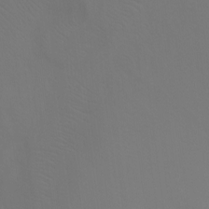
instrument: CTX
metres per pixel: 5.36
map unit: Ht
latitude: -9.8800
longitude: -46.2901
